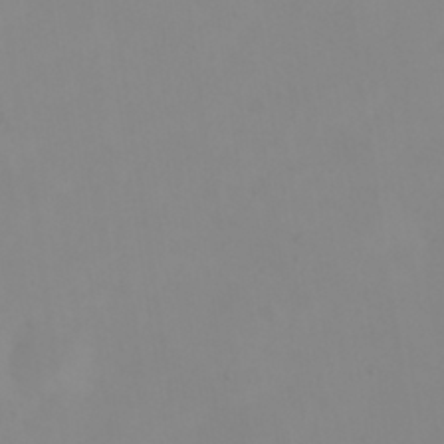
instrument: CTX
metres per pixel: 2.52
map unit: eHh
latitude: 23.5560
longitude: -65.3104
